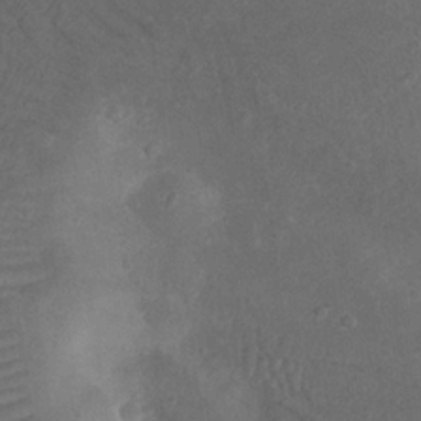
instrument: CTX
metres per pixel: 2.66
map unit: eHh
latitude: 22.9703
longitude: -68.9892
